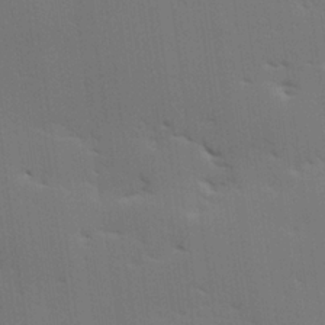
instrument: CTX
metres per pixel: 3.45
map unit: Hve
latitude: 26.2145
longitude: -91.6127
